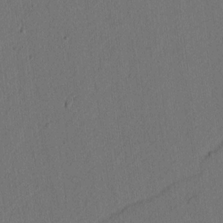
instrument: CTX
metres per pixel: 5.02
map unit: lAvf
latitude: 8.5546
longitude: 166.4440
